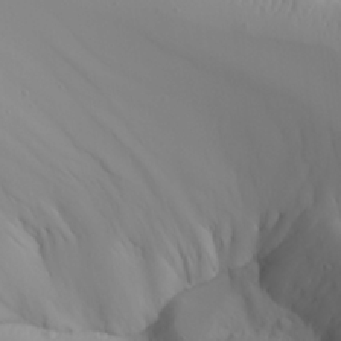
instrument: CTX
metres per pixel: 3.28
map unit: Aa
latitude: 25.0269
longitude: -127.4238
